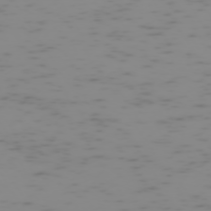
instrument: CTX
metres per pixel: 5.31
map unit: Hpe
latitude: -73.2754
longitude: 6.2928
